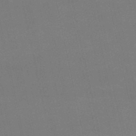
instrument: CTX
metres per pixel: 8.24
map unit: lHb
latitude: -46.8219
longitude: 58.8407
